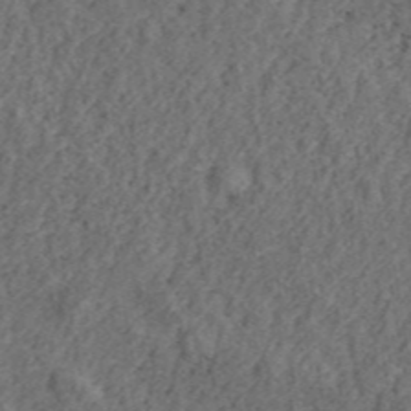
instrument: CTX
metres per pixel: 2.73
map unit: ANa
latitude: 45.5371
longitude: 45.8045
